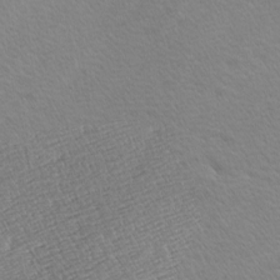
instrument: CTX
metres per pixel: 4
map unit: lAa
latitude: -10.8408
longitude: -125.7449
